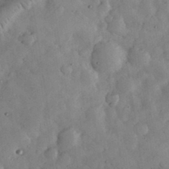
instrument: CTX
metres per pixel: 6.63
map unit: eHh
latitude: 34.1766
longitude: -69.4804
